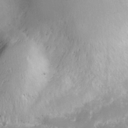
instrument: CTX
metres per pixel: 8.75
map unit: Ave
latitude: 13.1403
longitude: -103.4615
